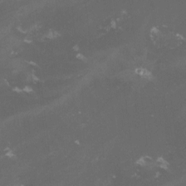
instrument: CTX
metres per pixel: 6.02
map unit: lHvf
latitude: -13.9556
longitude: -99.1592
